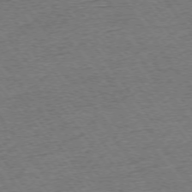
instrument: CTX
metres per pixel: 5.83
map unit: Ap
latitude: -74.9920
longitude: -88.6491
